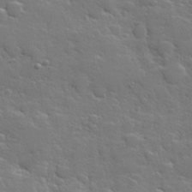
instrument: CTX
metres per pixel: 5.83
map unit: Hve
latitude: 25.2159
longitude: 148.6519
